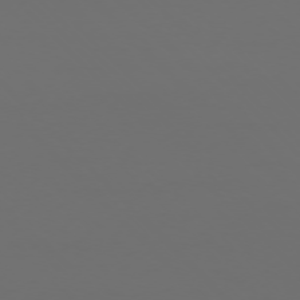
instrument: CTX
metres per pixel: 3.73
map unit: Ap
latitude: -76.1228
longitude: -82.8002
